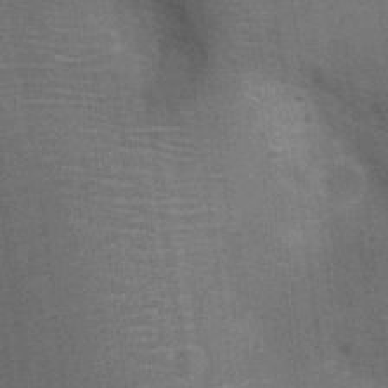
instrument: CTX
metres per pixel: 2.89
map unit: Ht
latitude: -1.3321
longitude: -15.8395
